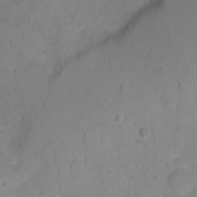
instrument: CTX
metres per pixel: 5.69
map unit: Hto
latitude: 2.9891
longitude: -33.4426
